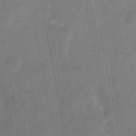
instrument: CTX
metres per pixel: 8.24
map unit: eHh
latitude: 4.8380
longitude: -69.9717
